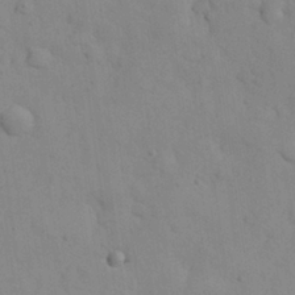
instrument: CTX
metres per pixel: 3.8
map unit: eHh
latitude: 27.5938
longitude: -75.7450
